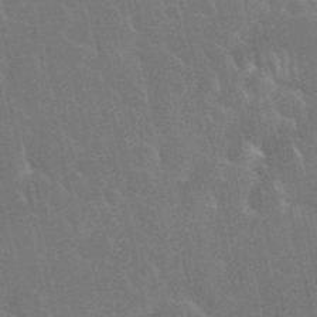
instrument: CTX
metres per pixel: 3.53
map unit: Nhu
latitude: 28.0444
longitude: -62.0822
